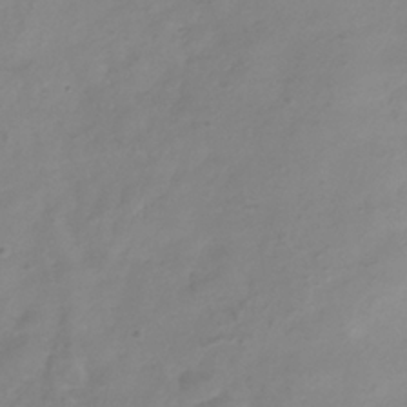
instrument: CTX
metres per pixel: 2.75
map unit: Hve
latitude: -33.9367
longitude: 90.5007
